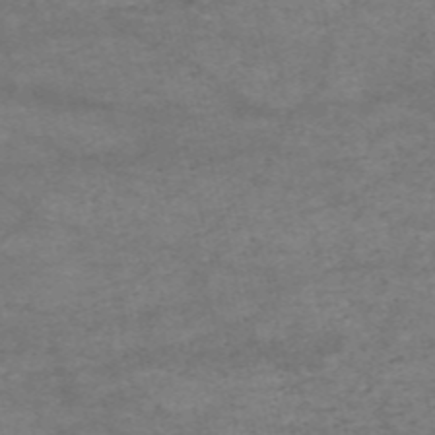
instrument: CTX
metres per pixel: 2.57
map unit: HNb
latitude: -54.7652
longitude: -44.4601
